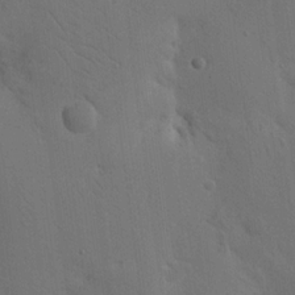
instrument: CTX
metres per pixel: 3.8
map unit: Nhu
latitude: 16.1578
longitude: -78.0255
